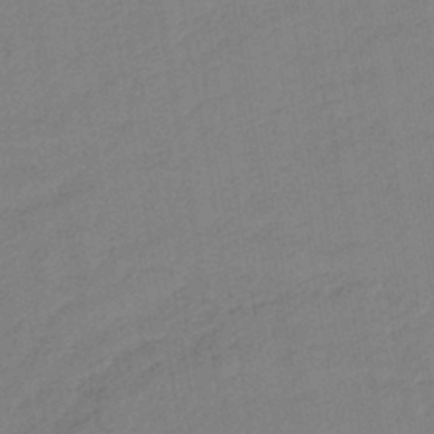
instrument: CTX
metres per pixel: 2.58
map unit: lHb
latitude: -42.5762
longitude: 68.0661
